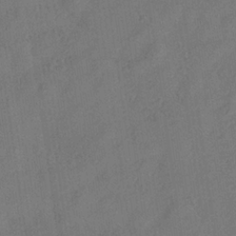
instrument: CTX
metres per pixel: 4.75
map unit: Hve
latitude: -33.6533
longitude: 92.1795
